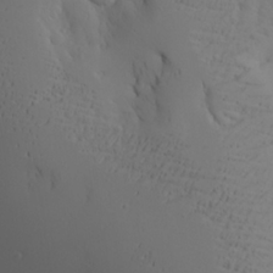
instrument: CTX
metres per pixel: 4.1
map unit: Aa
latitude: 23.8394
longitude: -126.8002
